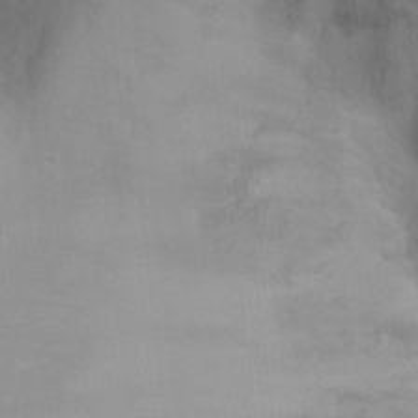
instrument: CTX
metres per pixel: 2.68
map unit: Ht
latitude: -1.9745
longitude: -33.8961
